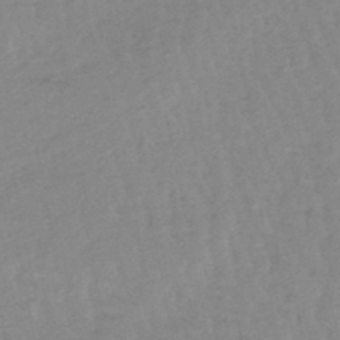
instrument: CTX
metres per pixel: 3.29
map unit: lHb
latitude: -48.5763
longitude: 77.3321
